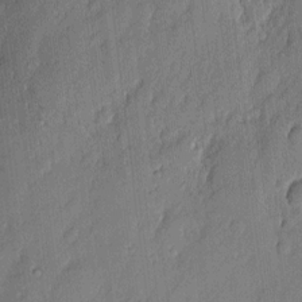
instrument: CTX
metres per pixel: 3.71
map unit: eHh
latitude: 4.0444
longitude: -76.7624
